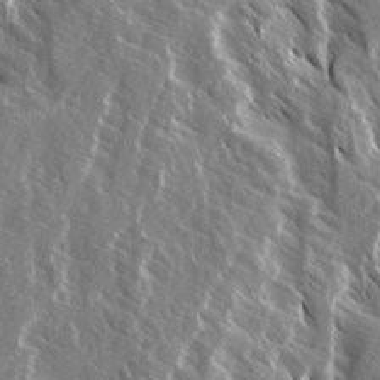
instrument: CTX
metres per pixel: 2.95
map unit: Ave
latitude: 14.9136
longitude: -133.4615
